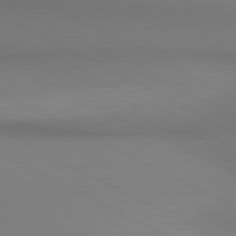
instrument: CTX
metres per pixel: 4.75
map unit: lApd
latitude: 80.7246
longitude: 145.5210
